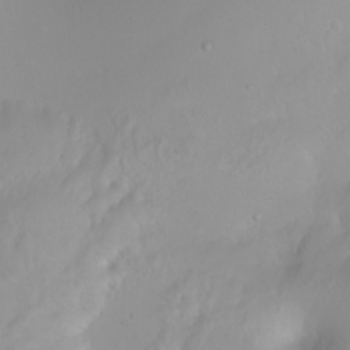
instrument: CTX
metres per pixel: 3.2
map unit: Ht
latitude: -0.6708
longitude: -61.2915
